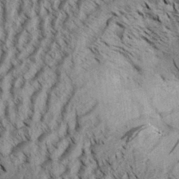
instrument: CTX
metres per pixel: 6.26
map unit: Aa
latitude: 32.7057
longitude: -137.3293
